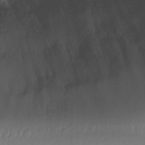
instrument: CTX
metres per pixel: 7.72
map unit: Nhu
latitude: -9.3698
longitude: -85.3671
